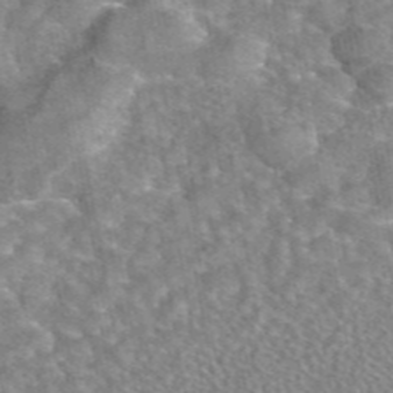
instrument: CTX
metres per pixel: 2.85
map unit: eAb
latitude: 45.2537
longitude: 107.4266
